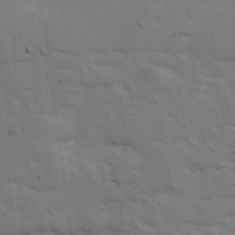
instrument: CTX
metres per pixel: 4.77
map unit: Ave
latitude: 16.1200
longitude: -138.6679
